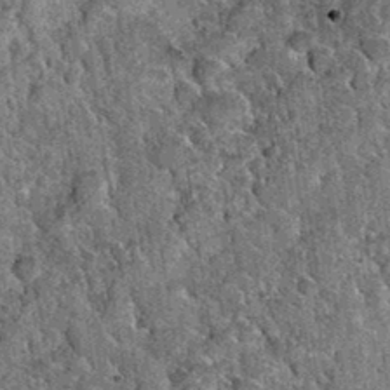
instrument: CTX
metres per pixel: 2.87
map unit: Hto
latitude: 35.0647
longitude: -52.1011
